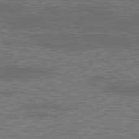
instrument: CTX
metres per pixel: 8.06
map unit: Ap
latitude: -78.8219
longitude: -69.5938
